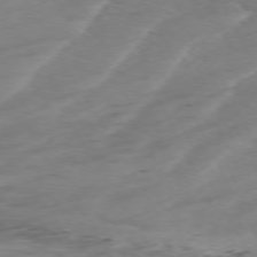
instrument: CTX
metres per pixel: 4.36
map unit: Ap
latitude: -76.6330
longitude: -73.3104
